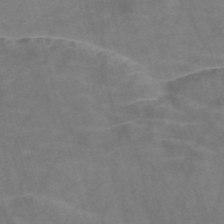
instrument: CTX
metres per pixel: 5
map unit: Nve
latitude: -58.3117
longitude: 64.1606
